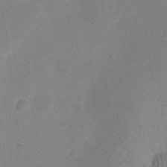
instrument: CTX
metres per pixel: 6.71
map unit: eHh
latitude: 24.2900
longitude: -70.1011
